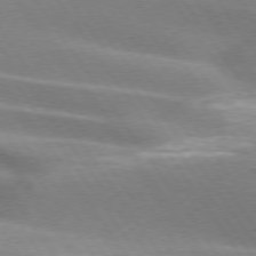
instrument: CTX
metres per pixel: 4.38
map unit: lApd
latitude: 74.8380
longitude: -63.7072
